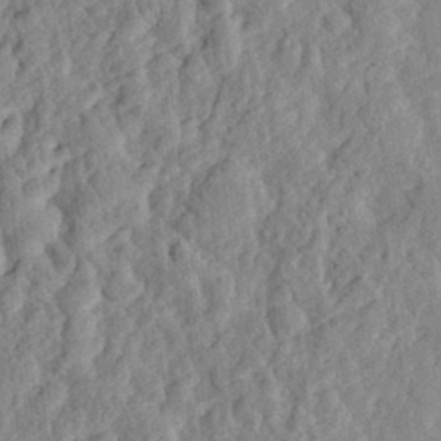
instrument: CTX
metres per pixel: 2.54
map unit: eHh
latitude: 28.1200
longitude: -76.5734
